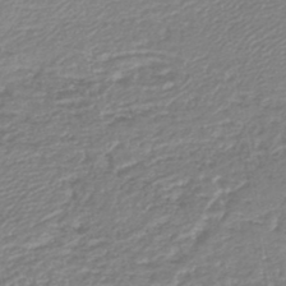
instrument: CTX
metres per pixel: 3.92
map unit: lHb
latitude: -45.0864
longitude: 60.9164
